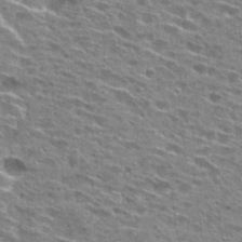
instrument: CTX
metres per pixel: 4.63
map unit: Hto
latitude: 28.3845
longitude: -46.1578
